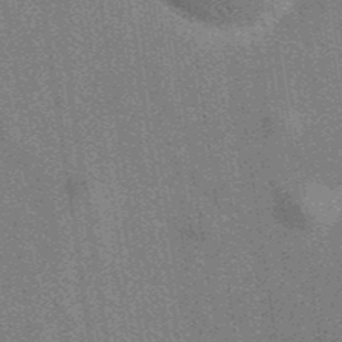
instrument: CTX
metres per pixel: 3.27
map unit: eAb
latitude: 40.5545
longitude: 107.2187
